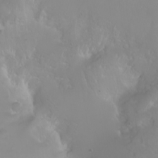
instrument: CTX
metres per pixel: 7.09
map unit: Ht
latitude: -2.3495
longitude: -61.0080
